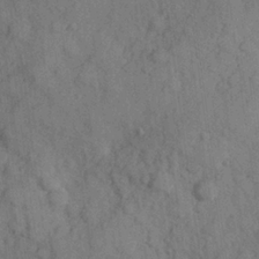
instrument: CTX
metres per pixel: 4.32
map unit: Hve
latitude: 25.0080
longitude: 147.8800
